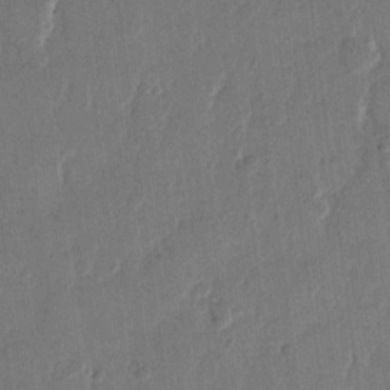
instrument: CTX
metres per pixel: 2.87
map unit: eHh
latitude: 13.1214
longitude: -68.8002
